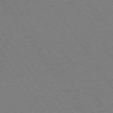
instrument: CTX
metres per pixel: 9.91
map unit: Ap
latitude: -74.0850
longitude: -70.4034
